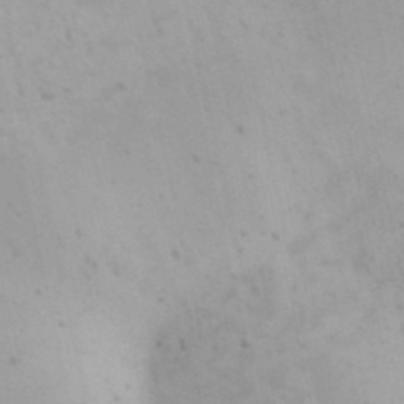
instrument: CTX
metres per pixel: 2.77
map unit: Nhu
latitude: 25.9717
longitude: -69.6316
